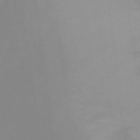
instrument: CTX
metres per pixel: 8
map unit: Ht
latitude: -14.4251
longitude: -42.7624
